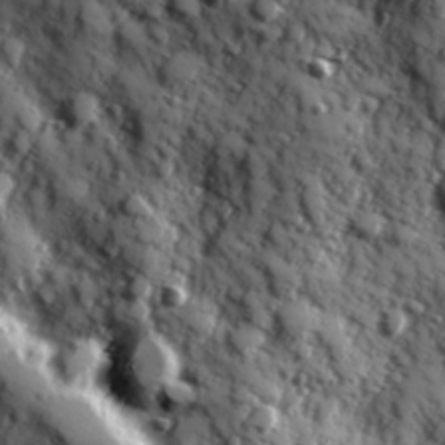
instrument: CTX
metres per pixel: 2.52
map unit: Hve
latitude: 24.7435
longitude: 146.8786
